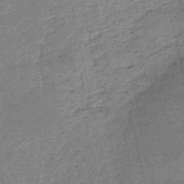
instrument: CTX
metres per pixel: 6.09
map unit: HNb
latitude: -53.0675
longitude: -40.3278
